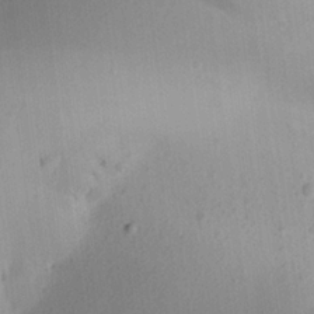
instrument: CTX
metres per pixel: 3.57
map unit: Aa
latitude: 21.2348
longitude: -146.9892
